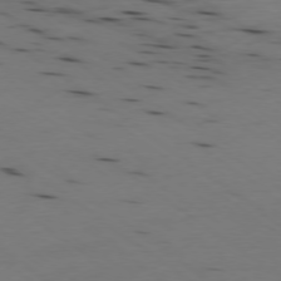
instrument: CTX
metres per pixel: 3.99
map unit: Ap
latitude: -77.6155
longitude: -72.2712
